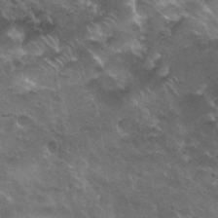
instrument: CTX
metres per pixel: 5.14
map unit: Nhu
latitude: 31.1592
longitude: -54.3278
